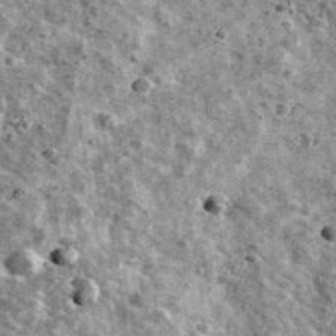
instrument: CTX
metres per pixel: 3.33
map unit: Ave
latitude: 41.3860
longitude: -107.9717
